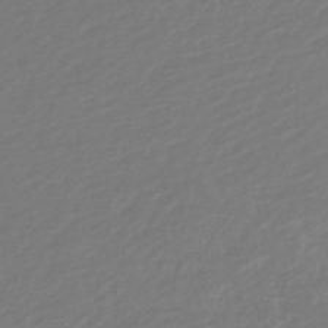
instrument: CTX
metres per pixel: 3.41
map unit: lHb
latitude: -45.1620
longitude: 59.8611
